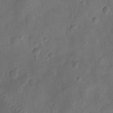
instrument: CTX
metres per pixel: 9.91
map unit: Ht
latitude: -10.6708
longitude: -22.2333
